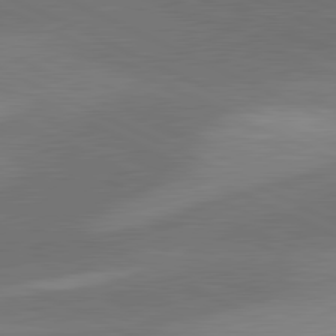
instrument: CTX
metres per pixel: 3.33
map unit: lApd
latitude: 81.5371
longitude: 126.9541
